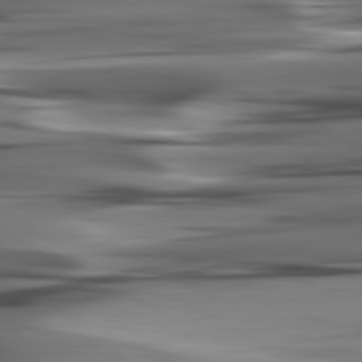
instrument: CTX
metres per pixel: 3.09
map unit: lApd
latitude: 80.8191
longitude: -123.2726
